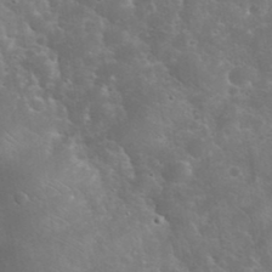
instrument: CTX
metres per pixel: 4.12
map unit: eHh
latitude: 36.6869
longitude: -67.4426
